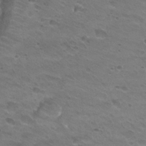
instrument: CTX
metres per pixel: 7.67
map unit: Hto
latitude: 25.8016
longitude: -29.5938
